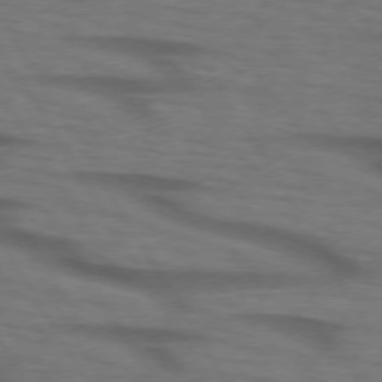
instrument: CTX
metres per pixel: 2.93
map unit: lApd
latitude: 73.6316
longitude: -73.4805
